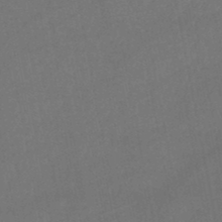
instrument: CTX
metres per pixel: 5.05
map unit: lHb
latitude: -47.2754
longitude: 62.2739
